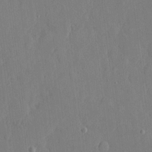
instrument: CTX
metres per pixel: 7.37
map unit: eHh
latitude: 5.6883
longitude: -72.8002
